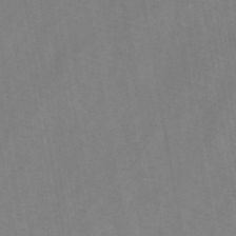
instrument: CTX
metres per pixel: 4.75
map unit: HNb
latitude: -44.7085
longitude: -39.6127
